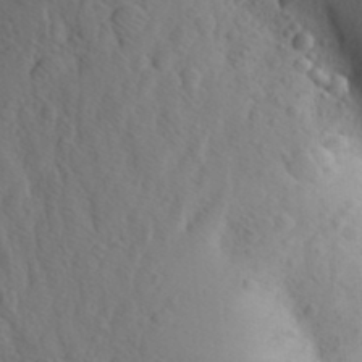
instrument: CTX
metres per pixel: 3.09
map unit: Aa
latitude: 26.6302
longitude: -149.2537
